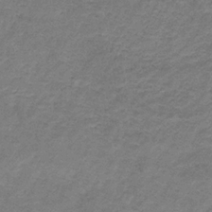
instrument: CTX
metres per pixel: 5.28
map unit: HNb
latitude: -31.8611
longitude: 60.5763
